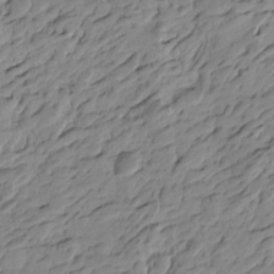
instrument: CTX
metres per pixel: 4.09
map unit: Htu
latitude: -4.1039
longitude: -178.6302
